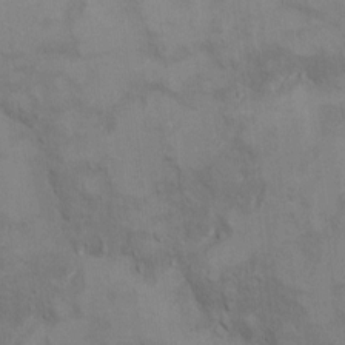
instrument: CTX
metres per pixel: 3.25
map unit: Ht
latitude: 10.8002
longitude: -32.8758
